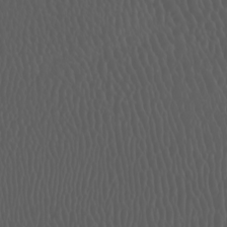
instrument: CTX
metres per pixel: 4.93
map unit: Htu
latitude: -5.1053
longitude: -89.5938
